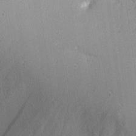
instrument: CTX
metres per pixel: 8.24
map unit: eHh
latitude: 20.9892
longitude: -71.2726
